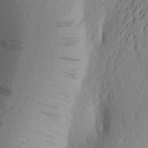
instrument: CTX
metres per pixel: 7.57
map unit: Aa
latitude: 25.1592
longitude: -149.5182
